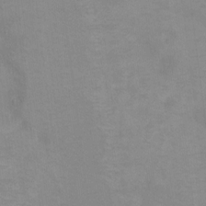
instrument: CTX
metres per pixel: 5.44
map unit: Ht
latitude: 10.5735
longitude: -32.8569
